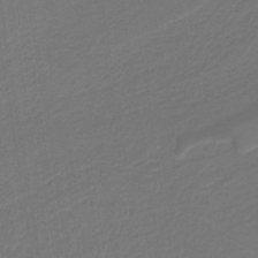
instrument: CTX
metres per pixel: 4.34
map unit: lHb
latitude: -38.8030
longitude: 55.2187
